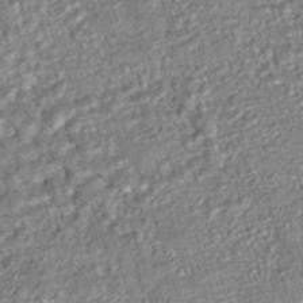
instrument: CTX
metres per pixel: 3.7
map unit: HNhu
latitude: -46.8975
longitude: 99.3698
